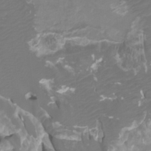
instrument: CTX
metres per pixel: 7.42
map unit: Htu
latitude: -11.0864
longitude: -74.5546
